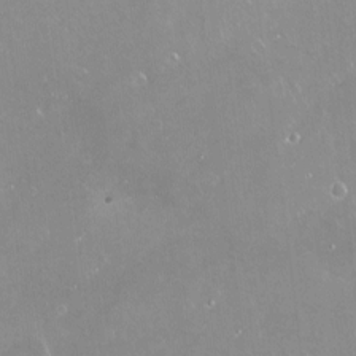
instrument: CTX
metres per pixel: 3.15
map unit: Nve
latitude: -18.0661
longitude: -59.8017
